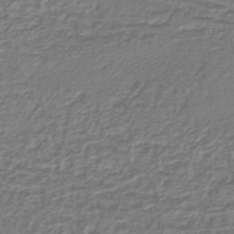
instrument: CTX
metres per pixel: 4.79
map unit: lHb
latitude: -43.5588
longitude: 69.5777
